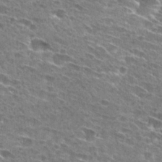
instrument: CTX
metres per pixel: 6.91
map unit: Hto
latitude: 28.1200
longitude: -45.9717
